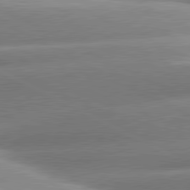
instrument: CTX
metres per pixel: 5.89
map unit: lApd
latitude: 80.9703
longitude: -158.5735
